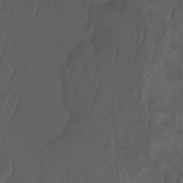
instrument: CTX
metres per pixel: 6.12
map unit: Nhu
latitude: -7.8611
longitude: -82.3278
